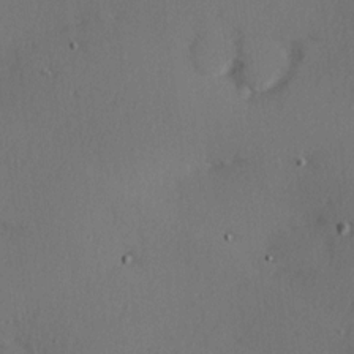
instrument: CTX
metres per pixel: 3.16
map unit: Hve
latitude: 13.8583
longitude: -90.1578
